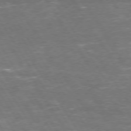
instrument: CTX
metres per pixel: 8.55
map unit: Hpe
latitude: 73.5560
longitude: -124.5356
